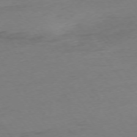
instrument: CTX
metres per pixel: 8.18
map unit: Ap
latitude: -75.3888
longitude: -72.8569
